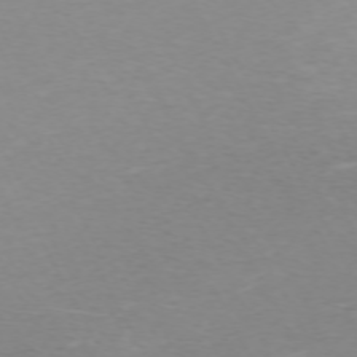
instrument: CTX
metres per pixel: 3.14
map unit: Hpe
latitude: -71.8234
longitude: 12.2929
